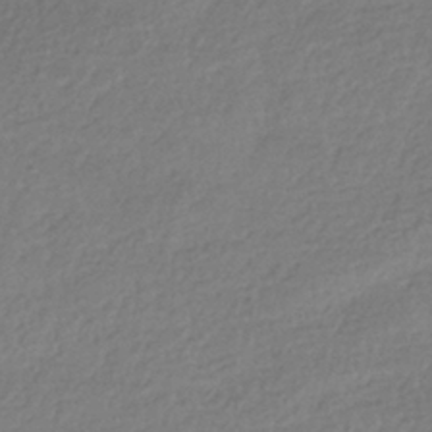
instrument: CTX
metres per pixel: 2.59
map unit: HNhu
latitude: -42.4628
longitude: 99.2754
